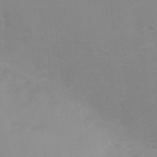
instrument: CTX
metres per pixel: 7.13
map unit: Ht
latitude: 2.4979
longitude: -23.2915
